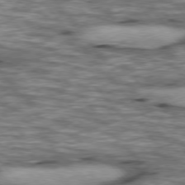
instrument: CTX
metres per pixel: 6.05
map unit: lApd
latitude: 76.5923
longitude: -49.3293
